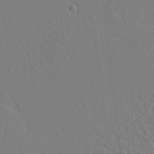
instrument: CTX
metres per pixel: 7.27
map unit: HNhu
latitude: 9.8395
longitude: 15.5588
